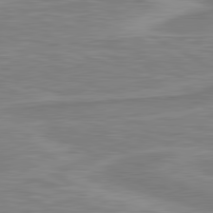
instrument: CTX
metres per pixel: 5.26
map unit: lApd
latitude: 80.8569
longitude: 173.9745
